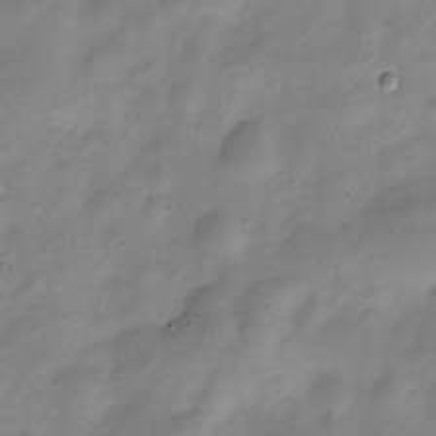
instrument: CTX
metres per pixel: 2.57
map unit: Nve
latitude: -23.2565
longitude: 106.7463
